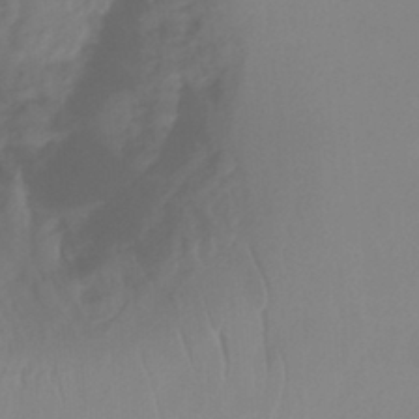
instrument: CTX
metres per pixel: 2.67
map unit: Ht
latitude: -14.4251
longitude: -51.0836
